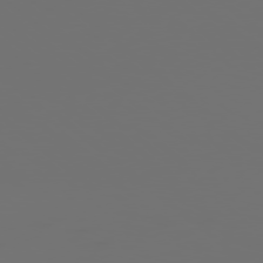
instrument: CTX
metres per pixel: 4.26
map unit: Hpe
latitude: 77.4237
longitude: -177.7638
